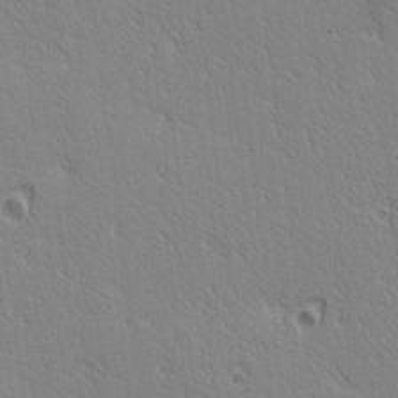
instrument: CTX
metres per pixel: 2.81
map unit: lAa
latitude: 12.9325
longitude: -107.8205
